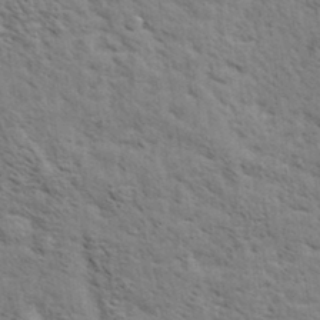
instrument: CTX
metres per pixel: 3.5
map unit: eHh
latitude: 34.4412
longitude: -140.9891
